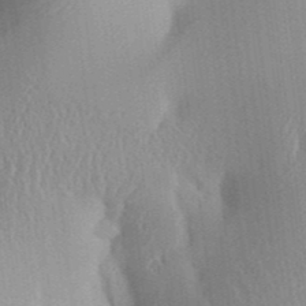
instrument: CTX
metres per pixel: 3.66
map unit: Aa
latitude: 32.5357
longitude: -142.2145
